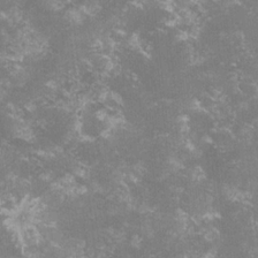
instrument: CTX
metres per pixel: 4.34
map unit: lHvf
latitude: -14.9542
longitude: -100.6491
